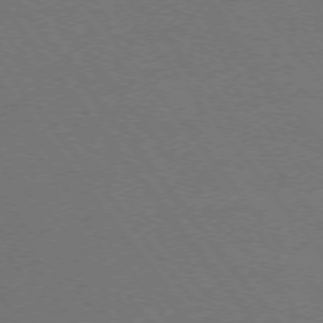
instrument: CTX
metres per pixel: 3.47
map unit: Ap
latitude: -75.7856
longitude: -75.1403
